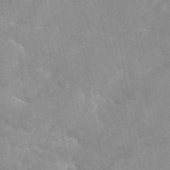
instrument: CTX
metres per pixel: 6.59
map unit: eAb
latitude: 45.4804
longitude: 124.8030
